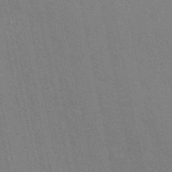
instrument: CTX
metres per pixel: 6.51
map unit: ANa
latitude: 48.3089
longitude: -75.9717
